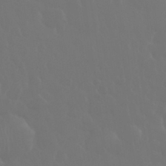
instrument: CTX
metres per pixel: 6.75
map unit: eHh
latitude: 33.9150
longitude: -58.7435
